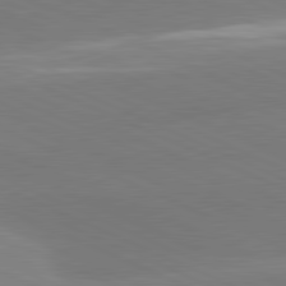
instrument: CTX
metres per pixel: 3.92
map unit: lApd
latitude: 81.4804
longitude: -155.6883
